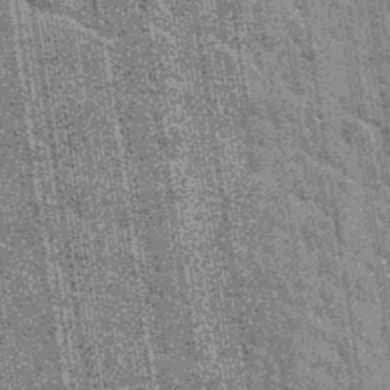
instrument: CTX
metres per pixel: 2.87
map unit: Hto
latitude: 34.4790
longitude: -52.0444
